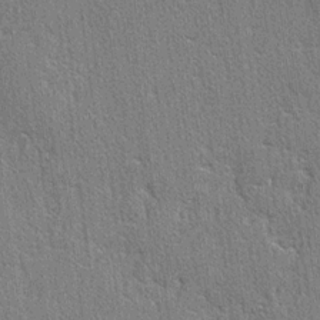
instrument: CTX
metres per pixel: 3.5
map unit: lAvf
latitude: -5.3320
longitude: -109.6316
